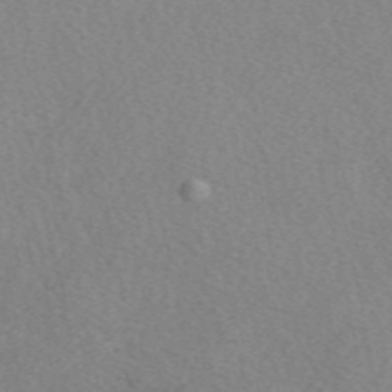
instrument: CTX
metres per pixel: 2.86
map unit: eAb
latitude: 49.2537
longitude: 107.5210
